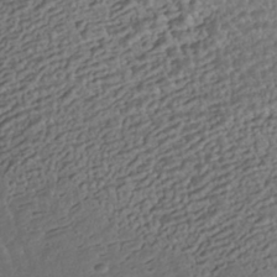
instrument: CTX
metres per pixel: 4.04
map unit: HNhu
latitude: -42.9352
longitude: 105.4643
